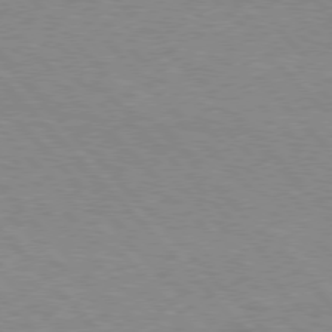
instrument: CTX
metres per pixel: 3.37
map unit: Hpe
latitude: 76.5356
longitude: -152.6113
